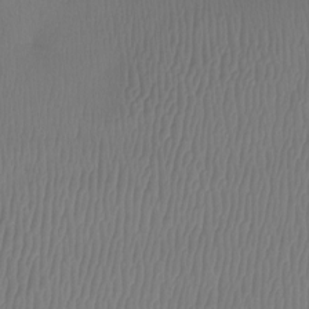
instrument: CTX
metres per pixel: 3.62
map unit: Aa
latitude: -12.4251
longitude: -68.3656
